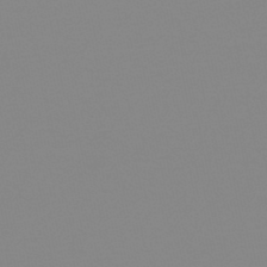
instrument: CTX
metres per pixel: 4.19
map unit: lHb
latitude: -44.2551
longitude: 55.3888
